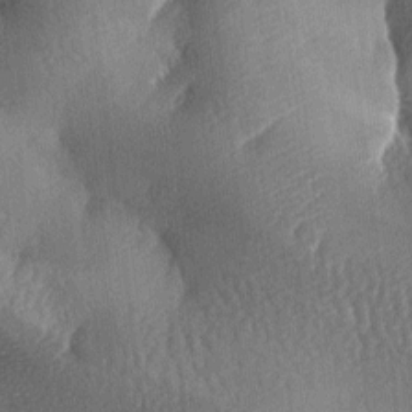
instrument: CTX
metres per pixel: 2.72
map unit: lAa
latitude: -8.1039
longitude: -127.8583
